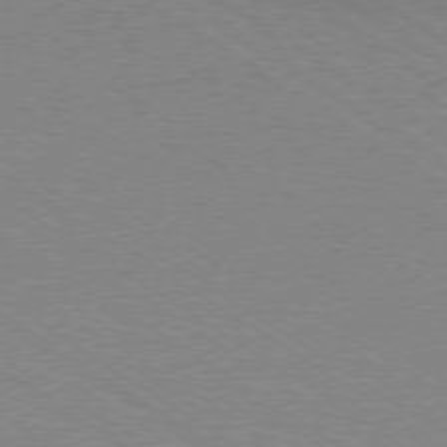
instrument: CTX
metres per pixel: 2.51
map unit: Ap
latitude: -78.5007
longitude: -84.1389
